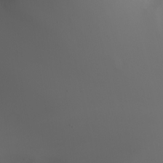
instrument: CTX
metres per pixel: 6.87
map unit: Nhu
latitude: -4.6707
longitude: -90.1200
